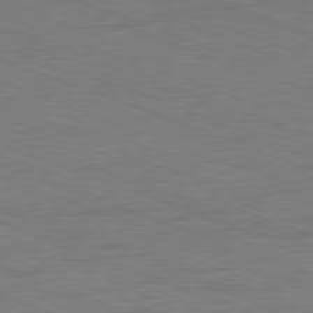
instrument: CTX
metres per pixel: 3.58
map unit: Ap
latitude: -81.4833
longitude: -73.5183
